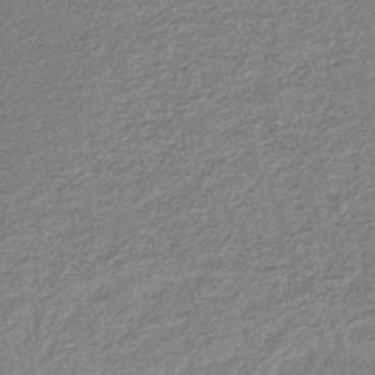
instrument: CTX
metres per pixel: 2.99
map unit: lHb
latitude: -41.7289
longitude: 72.1417
